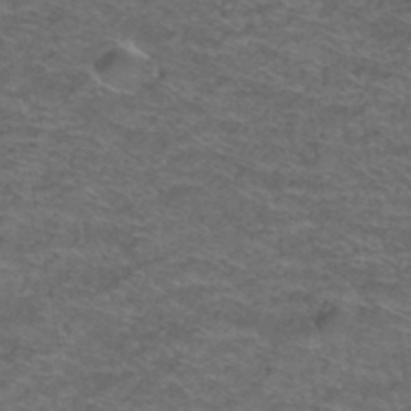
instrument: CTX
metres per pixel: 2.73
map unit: Hto
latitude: 38.4979
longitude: -42.5735
